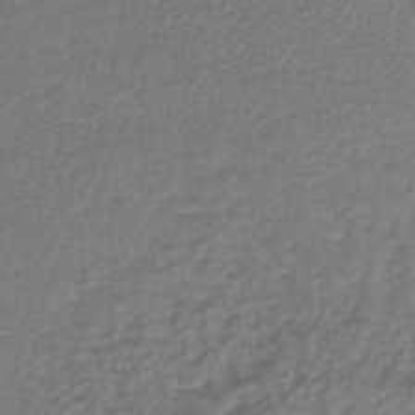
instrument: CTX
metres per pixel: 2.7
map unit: lHb
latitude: -41.7477
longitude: 61.6722
